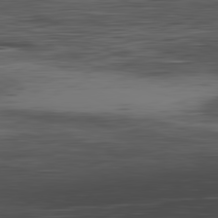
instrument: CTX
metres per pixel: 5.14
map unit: Hpe
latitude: -81.8989
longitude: 16.1795
